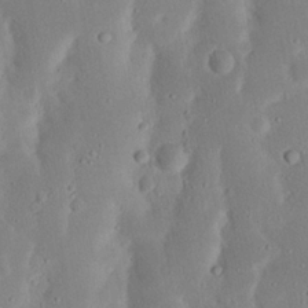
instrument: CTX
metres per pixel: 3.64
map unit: Nhu
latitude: 23.3671
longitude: -72.7625
